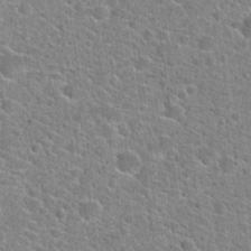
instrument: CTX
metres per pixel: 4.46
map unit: Hto
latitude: 22.1767
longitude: -44.6301
